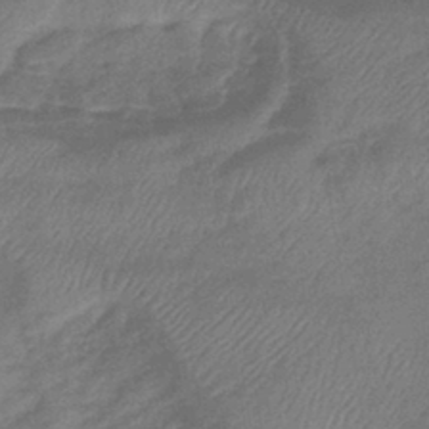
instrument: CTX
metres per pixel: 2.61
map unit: lHb
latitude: -41.8422
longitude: 80.5007
